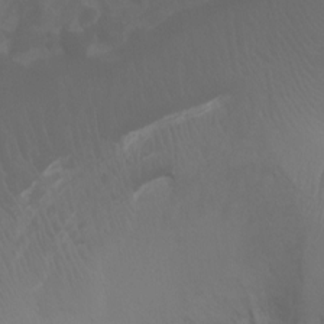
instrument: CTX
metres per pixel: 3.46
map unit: Ht
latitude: 1.8016
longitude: -20.8380
